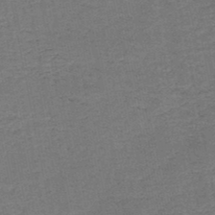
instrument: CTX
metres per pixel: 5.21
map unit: HNb
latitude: -48.4440
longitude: -42.1011
